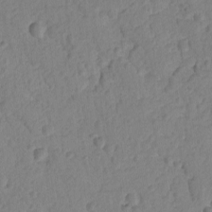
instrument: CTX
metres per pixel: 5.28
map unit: lAvf
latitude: -8.6518
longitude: -119.9717
